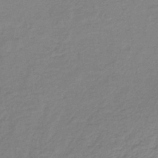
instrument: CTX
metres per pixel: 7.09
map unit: HNb
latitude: -34.7085
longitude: 52.5951
